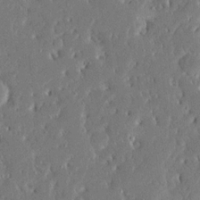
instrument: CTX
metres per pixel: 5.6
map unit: Ave
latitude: 16.6491
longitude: -140.5545
